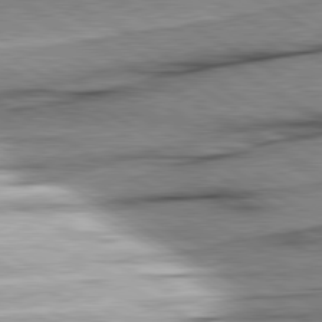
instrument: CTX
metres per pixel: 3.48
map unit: lApd
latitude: 80.3467
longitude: -156.3845
